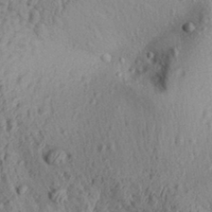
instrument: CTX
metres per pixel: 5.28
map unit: Aa
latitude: 30.1389
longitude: -137.4616
